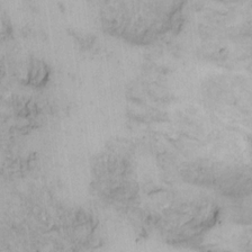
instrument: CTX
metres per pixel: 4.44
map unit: eHh
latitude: 15.1215
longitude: -66.2711
